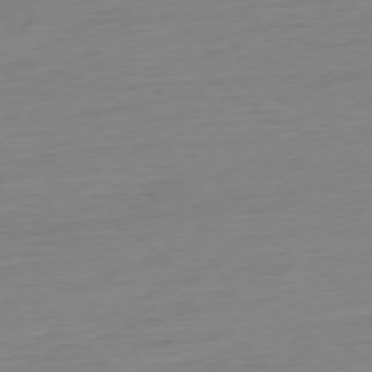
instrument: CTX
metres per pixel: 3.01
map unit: Hpe
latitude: -76.5574
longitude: -14.8380
